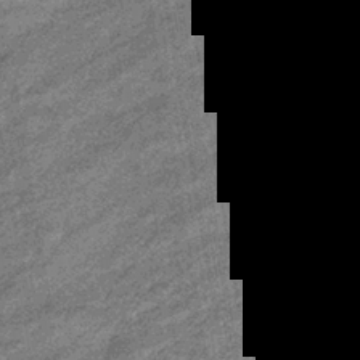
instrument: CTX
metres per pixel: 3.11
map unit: eHb
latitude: -38.0661
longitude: 79.3887
